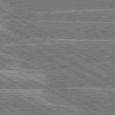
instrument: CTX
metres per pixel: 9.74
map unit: lApd
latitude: 80.6679
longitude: -131.5183
